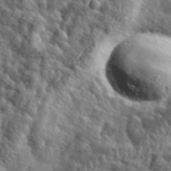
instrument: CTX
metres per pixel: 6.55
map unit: eHh
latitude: 36.1200
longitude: -80.7057
